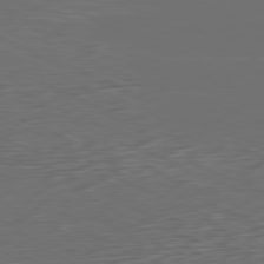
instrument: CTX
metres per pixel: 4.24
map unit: Ap
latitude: -81.2187
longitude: -58.9892
